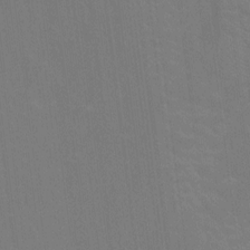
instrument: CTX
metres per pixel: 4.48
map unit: Hto
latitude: -10.9542
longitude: -38.5168
